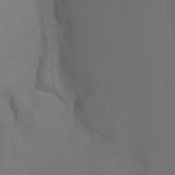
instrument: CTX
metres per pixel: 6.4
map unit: Ht
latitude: -4.3684
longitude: -60.6490
